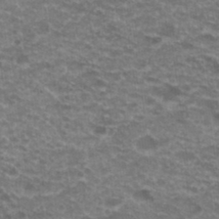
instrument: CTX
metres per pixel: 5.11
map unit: Hto
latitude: 20.0633
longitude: -36.6869
